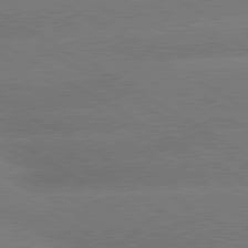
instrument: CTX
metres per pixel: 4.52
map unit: lApd
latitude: 80.4223
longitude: -149.1781
